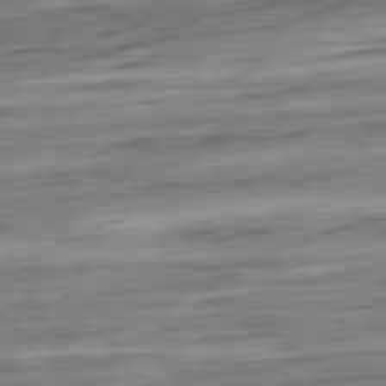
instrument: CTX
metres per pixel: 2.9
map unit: Ap
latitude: -81.0109
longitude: -67.9717
